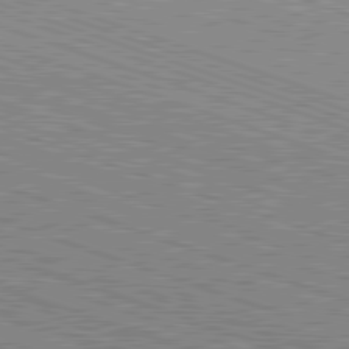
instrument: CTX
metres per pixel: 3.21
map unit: Hpe
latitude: -82.7463
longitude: 8.3873
